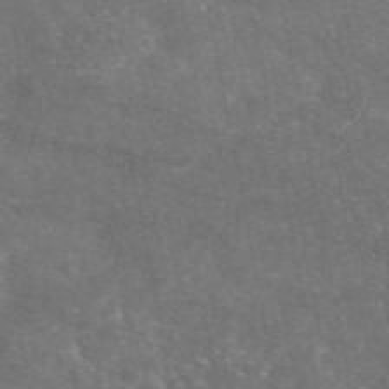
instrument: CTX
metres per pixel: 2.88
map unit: eAb
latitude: 46.7436
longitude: 120.0094
